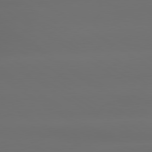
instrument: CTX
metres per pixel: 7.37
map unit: lApd
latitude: 79.4049
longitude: -138.3467
